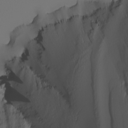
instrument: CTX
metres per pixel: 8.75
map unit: Nhu
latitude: -4.8408
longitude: -95.8961
